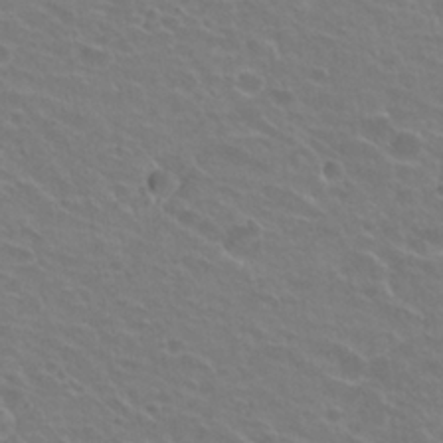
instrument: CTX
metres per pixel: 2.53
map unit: Hto
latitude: 23.9717
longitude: -31.0270
